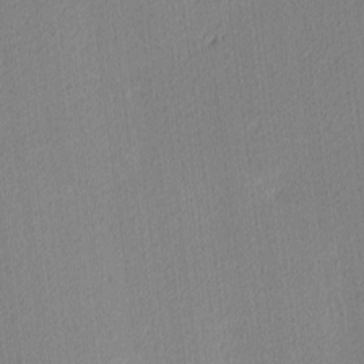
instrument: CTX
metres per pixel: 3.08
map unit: Ave
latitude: 3.5371
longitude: -114.2900
